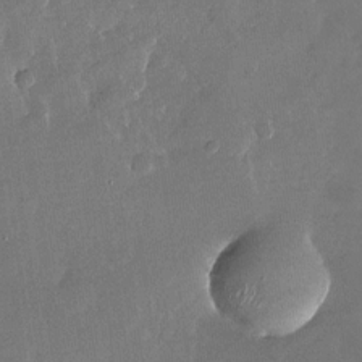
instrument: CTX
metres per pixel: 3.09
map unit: Nhu
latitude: -27.5966
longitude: -73.0081
